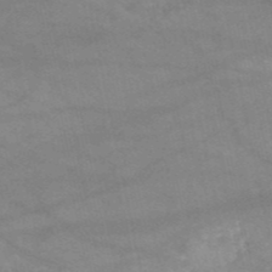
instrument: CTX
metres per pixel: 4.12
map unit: HNb
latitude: -52.1794
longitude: -41.9150
